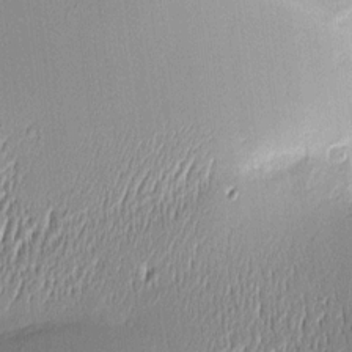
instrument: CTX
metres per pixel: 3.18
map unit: Aa
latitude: 9.2726
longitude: -129.1592
